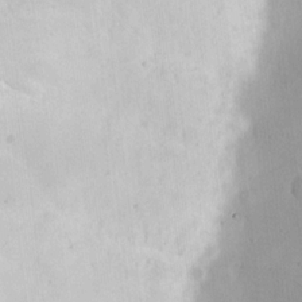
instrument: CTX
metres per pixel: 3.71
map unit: Hve
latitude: 18.9891
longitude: 150.5196
